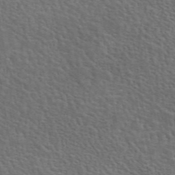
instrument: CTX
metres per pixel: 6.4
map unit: eAb
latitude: 43.9150
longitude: 112.1039
